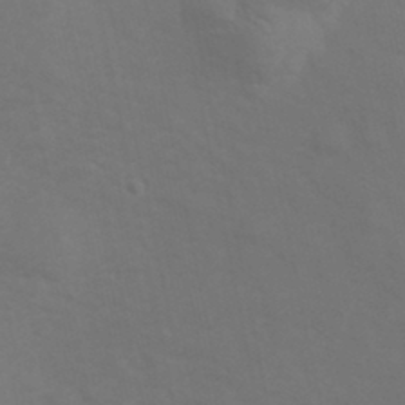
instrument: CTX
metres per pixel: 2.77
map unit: Hve
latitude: 33.4615
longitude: 150.8408
